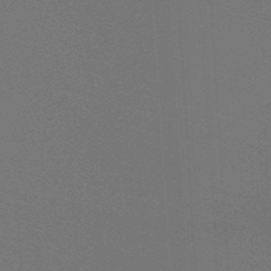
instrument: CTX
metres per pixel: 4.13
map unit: lHb
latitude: -47.6533
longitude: 64.3307
